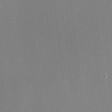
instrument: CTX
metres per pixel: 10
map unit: eHh
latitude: -2.2928
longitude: -80.5357
